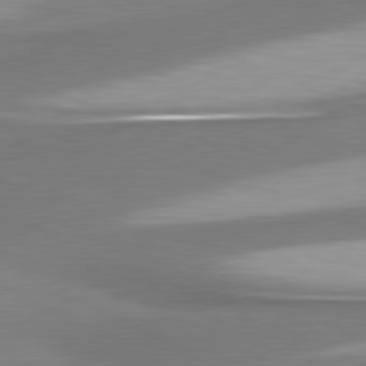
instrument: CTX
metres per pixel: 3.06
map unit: lApd
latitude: 80.6868
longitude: 177.1242
